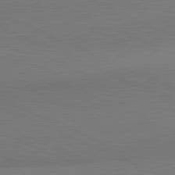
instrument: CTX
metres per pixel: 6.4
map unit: lApd
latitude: 81.8772
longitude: 151.1431
